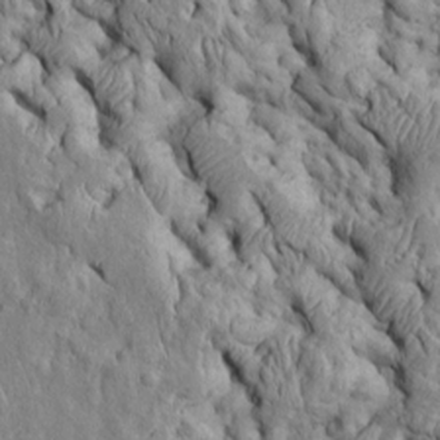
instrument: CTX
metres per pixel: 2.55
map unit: Htu
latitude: -6.0661
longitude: 153.5210
